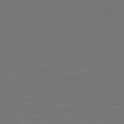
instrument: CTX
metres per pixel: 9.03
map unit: Hpe
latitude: 74.5735
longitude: -124.3845
